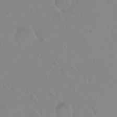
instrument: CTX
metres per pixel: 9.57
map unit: eHh
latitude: 1.6127
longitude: -54.9136
